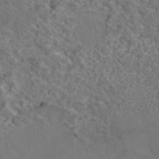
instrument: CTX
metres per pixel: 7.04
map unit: eAb
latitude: 43.4238
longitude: 104.0850
